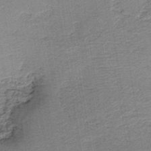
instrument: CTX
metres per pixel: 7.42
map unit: HNb
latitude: -39.9367
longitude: 50.6329
